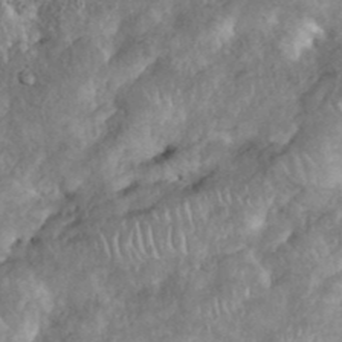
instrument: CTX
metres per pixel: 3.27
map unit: eHh
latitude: 38.5357
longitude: -56.9324
